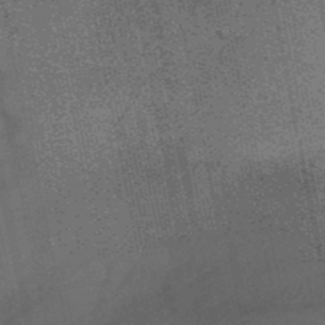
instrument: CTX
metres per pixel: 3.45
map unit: HNb
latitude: -50.8219
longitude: -42.2145
